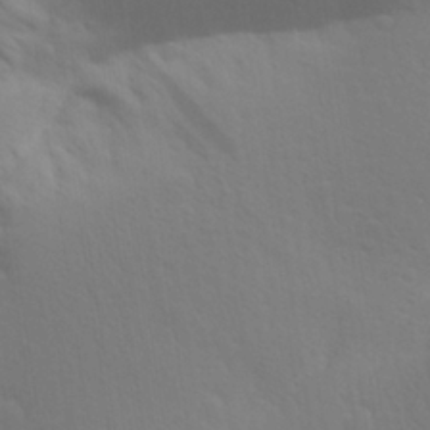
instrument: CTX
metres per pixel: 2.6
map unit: Aa
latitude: 27.8961
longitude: -144.4223
